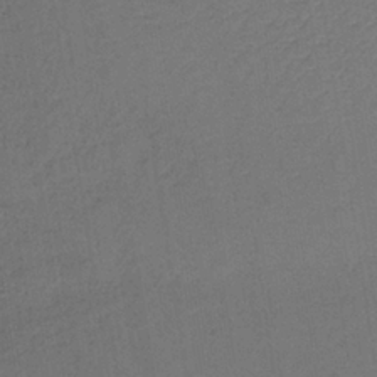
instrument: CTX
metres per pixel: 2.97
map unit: lHb
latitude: -35.3132
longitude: 63.7477
